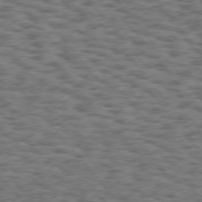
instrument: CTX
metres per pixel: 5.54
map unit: Hpe
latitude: 75.0836
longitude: -135.5560
